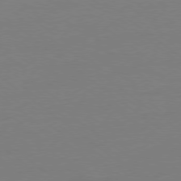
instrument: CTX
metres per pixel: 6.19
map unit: Ap
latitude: -78.9163
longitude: -98.6679
